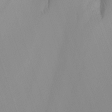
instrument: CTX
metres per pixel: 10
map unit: Nhu
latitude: -7.8989
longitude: -75.4615
